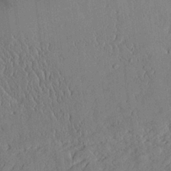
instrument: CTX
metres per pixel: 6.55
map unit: Aa
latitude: 24.3278
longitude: -132.5546
